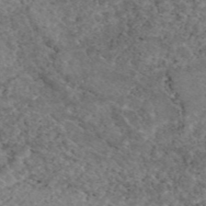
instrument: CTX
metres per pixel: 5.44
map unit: eAb
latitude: 47.6694
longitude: 113.6722
